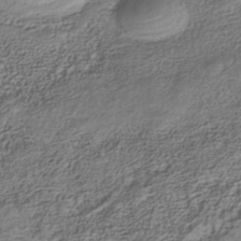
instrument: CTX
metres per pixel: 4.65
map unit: Nhe
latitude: -40.6518
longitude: -110.5924
